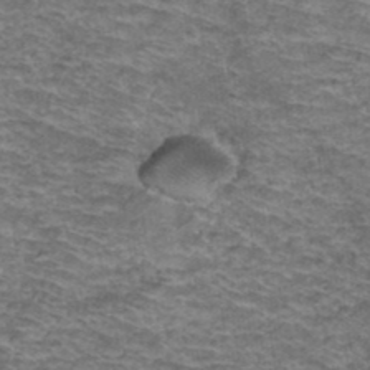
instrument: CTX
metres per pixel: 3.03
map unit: Hto
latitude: 38.3467
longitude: -43.3293
